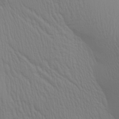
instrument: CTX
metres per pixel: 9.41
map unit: Aa
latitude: 27.1592
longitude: -138.8947
